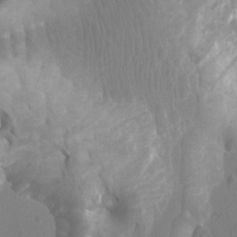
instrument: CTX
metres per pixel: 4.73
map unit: Ht
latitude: -1.7667
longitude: -18.2144
